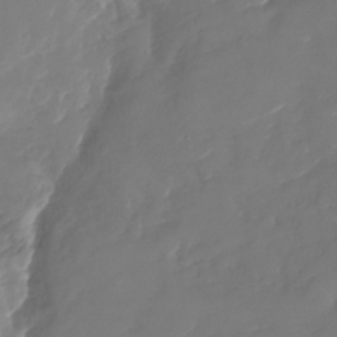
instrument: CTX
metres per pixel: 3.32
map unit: Nhu
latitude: -27.5966
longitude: -74.2334
